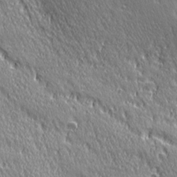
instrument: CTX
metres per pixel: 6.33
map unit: Ave
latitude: 21.3104
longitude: -135.7449
